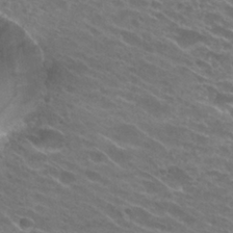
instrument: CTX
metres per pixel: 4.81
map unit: Hto
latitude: 26.5168
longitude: -42.3467
